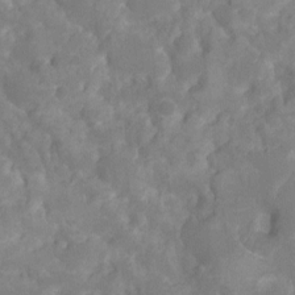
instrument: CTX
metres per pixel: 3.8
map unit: Ht
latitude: -10.7463
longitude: -23.6316
